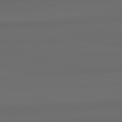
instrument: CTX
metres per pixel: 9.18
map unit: lApd
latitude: 82.7813
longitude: 175.7477
